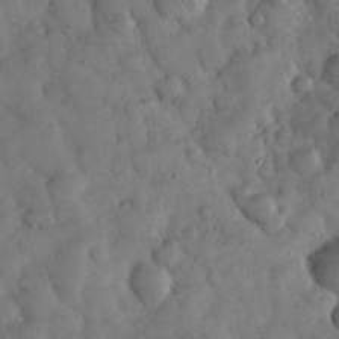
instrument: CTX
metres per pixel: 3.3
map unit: eHh
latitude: 33.1781
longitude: -69.2159
